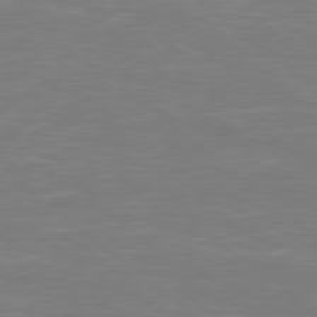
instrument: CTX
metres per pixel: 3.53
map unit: Hpe
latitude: 78.7247
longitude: -125.8961
